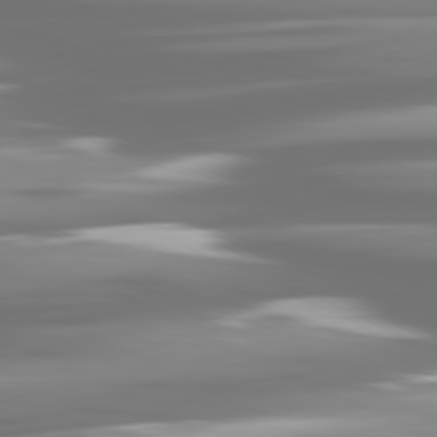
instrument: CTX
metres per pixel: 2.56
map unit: lApd
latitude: 81.2726
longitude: -139.4426
